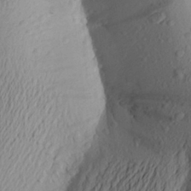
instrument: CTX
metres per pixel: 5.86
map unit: Aa
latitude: 24.6112
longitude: -149.2915
